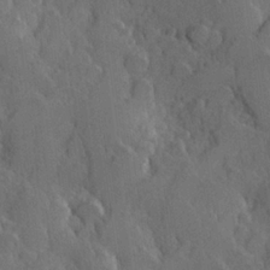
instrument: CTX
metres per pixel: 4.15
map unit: Hve
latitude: 23.2726
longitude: 147.2943
